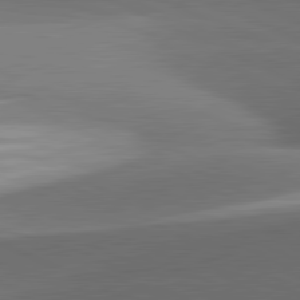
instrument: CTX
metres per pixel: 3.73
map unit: lApd
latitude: 81.6883
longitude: 134.3873
